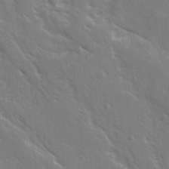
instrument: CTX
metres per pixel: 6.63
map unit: Ave
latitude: 15.5749
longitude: -130.3468
